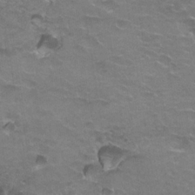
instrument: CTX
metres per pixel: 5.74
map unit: Hto
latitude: 21.7639
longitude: -32.1011
